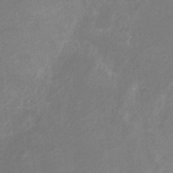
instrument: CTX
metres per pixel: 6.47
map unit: Hto
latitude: 6.1956
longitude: -35.1970
